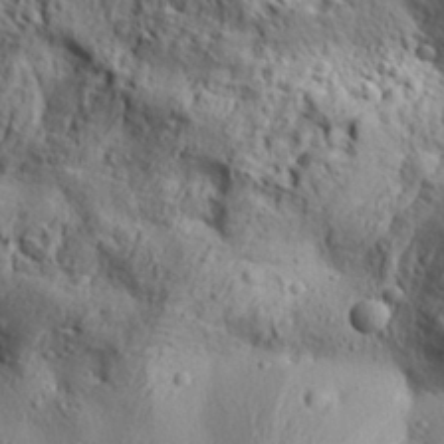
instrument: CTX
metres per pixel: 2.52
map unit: Aa
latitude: 30.7436
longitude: -137.8206
